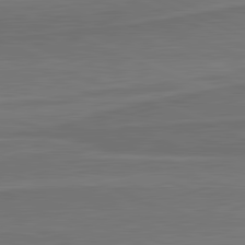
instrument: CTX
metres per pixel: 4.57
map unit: lApd
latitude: 82.0255
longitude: 169.2565
